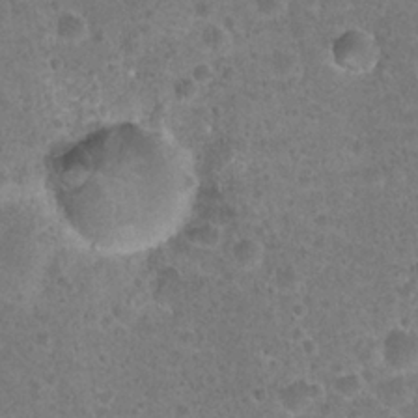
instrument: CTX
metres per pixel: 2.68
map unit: Hto
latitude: 22.1389
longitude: -48.1200
